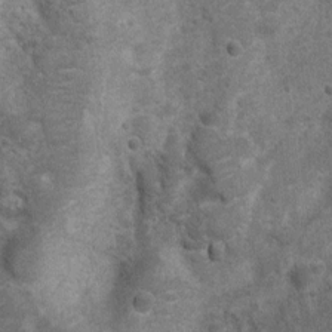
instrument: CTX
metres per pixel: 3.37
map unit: Nhu
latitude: 6.9136
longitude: -22.6112
